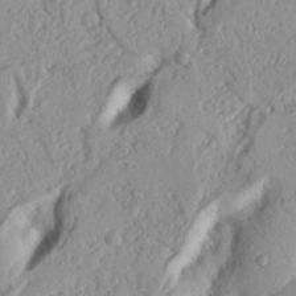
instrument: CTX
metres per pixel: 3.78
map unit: Nhu
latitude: 19.6127
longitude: -77.2915
